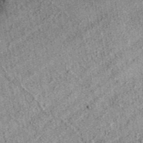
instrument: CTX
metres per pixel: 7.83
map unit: eAb
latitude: 37.6505
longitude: 110.5574
